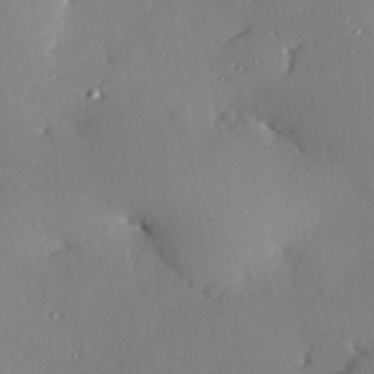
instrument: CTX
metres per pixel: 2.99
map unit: Hve
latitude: 26.5735
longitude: -90.8569
